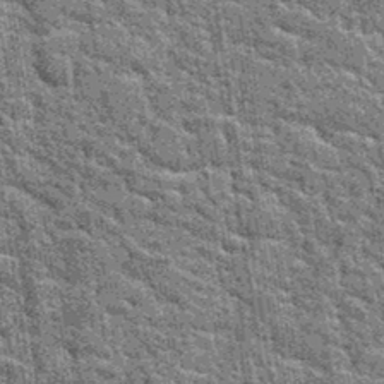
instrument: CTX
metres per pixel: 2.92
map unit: Hto
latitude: 35.4993
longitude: -52.1578
